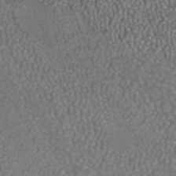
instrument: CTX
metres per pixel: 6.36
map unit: ANa
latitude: 42.6302
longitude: 24.8219
